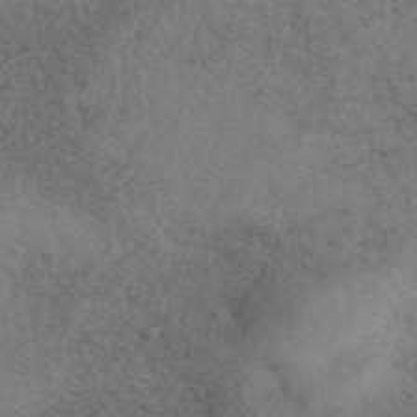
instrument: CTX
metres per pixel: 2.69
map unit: eAb
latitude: 41.4993
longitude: 109.7667
